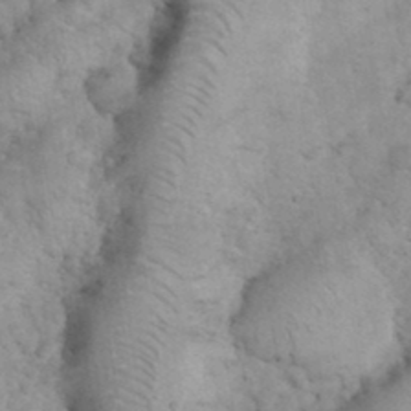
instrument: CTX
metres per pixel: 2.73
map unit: eHh
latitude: 36.9703
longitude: -64.0822
